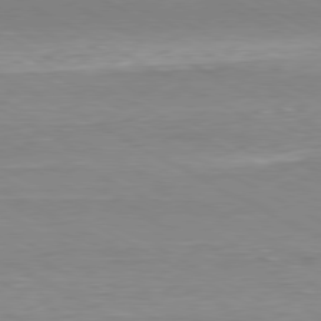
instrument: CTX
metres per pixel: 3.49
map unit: Hpe
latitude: -80.7463
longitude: 21.2942
